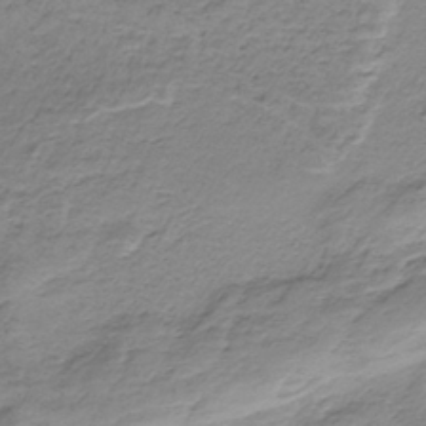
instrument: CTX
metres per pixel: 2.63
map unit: HNb
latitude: -34.9353
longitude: 58.3117
